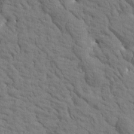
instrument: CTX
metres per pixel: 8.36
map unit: Htu
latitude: -2.5762
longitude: 174.2361
